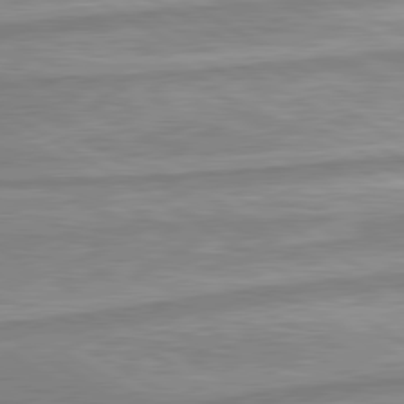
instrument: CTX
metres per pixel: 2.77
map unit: lApd
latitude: 80.4034
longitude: -172.3089
